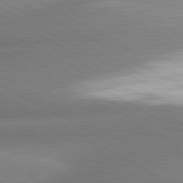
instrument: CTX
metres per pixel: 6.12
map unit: lApd
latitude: 80.7435
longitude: -163.4805
